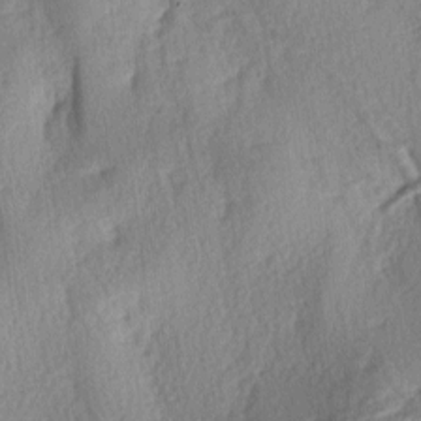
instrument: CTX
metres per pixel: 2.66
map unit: lAa
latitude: -4.7463
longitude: -124.6868
